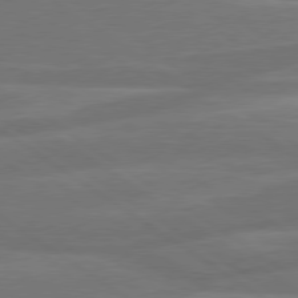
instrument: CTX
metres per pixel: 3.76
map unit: Hpe
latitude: 79.0270
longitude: -127.8961
